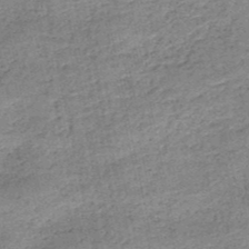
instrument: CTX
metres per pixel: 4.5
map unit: HNb
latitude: -50.4062
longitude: -49.9150
